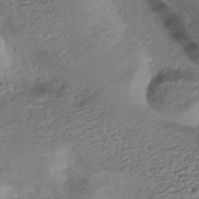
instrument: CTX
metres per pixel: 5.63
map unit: HNhu
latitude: -42.5006
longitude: 103.6533
